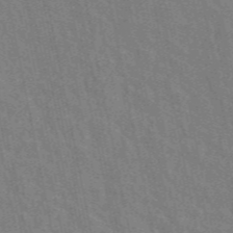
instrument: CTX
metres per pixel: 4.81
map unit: ANa
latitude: 48.9136
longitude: -78.0822
